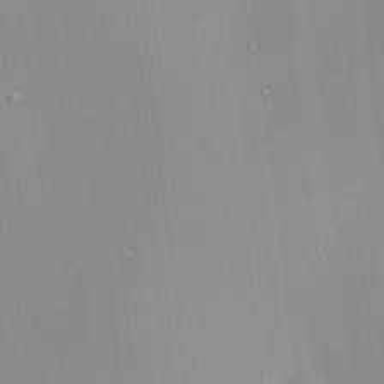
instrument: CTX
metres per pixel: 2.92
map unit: HNhu
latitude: 7.8394
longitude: 8.6896
